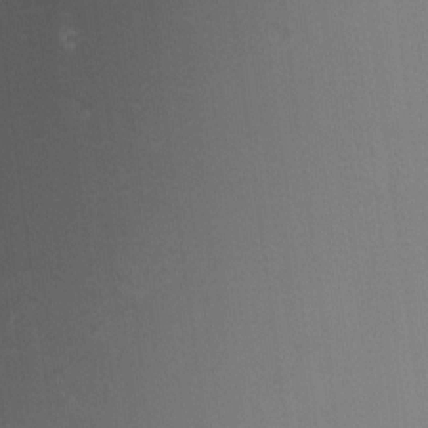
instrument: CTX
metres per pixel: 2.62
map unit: HNhu
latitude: 5.3671
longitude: 8.7085
